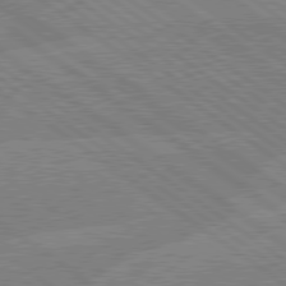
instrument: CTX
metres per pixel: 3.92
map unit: Hpe
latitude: 79.0081
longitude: -132.2523
